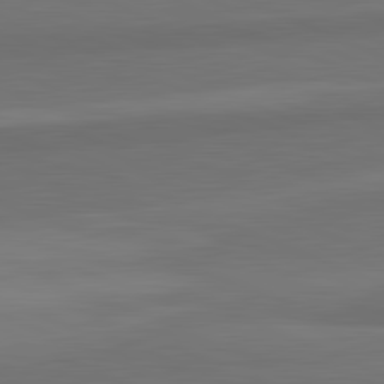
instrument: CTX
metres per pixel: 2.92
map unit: lApd
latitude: 82.4034
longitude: 156.7652
